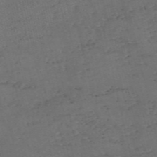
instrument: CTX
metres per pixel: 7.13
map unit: eHh
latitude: -55.1809
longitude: -89.6883
